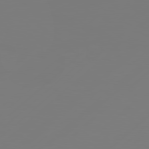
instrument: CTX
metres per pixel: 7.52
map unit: Hpe
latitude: 78.5357
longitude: 173.3698
